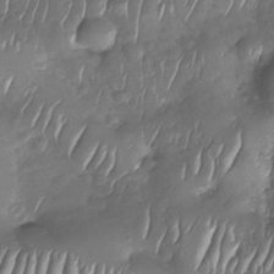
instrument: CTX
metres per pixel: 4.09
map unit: Nhu
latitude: -30.2361
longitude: -60.7057
